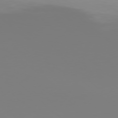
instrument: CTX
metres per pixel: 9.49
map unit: Hpe
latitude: 77.9528
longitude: -135.8961
